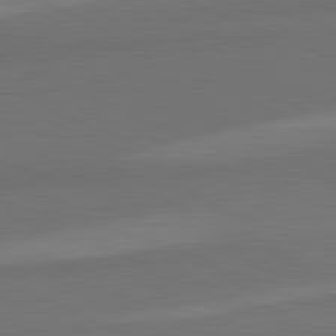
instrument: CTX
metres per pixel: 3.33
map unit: lApd
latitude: 82.2711
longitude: 156.6707
